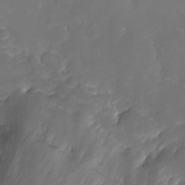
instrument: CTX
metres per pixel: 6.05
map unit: eHh
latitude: -6.4062
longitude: -77.4615
